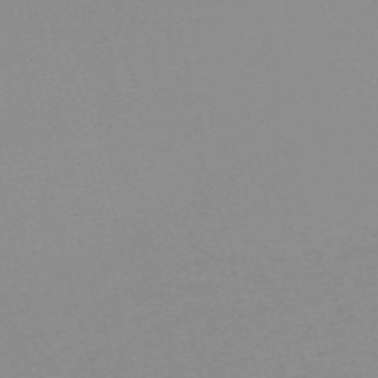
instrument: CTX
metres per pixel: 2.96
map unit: HNb
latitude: -56.3495
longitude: -43.0836
